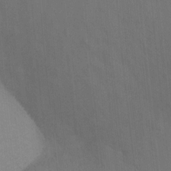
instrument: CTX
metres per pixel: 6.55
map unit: Ht
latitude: 2.6490
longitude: -28.1767
